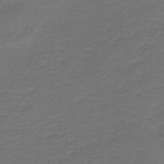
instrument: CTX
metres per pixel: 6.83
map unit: HNb
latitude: -43.7099
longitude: 50.4062
